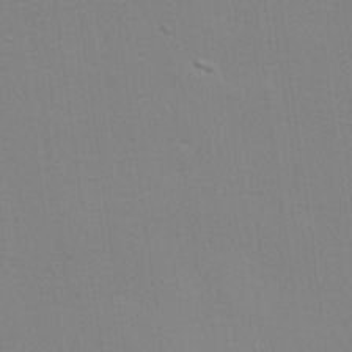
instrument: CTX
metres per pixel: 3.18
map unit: Hve
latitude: 24.8757
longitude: -92.4034
